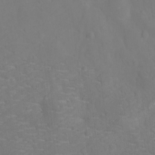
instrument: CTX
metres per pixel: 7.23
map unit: Ht
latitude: -10.1606
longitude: -23.5560
